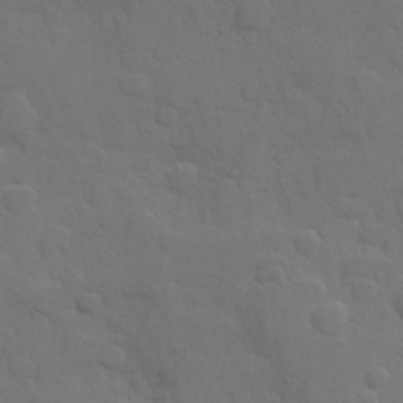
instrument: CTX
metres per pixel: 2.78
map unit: Hve
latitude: 25.2537
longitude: 148.4818
